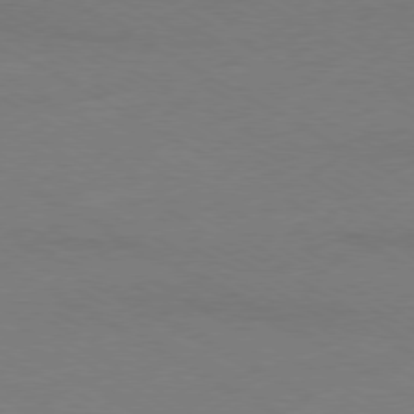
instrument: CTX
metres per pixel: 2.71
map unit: Ap
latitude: -79.5966
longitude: -83.1970
